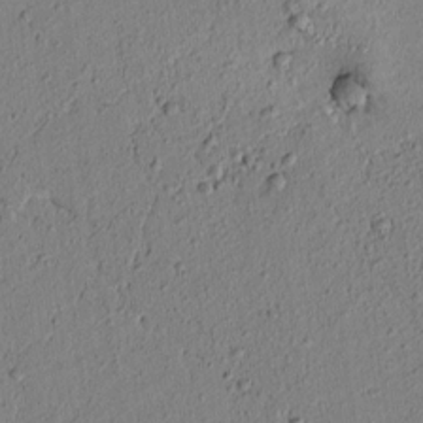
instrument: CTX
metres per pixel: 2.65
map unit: lAvf
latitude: 5.6883
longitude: 165.3132
